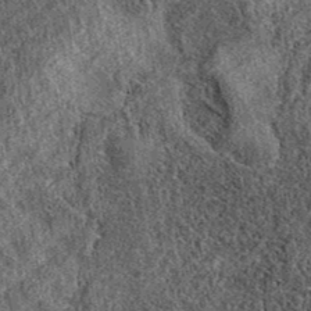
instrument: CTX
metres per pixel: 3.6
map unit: eAb
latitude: 37.9717
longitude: 108.6518
